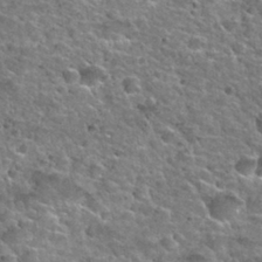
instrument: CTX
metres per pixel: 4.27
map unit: Nhu
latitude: 32.3278
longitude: -52.3089
